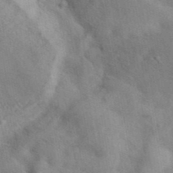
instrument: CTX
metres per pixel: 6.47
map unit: eAb
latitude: 40.7624
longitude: 108.1795
